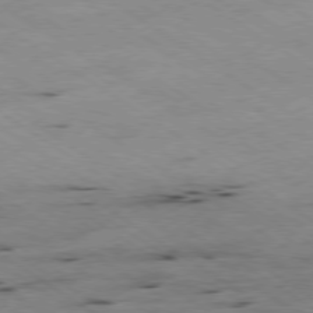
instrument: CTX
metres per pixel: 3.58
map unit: Hpe
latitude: -78.9541
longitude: -21.0648
